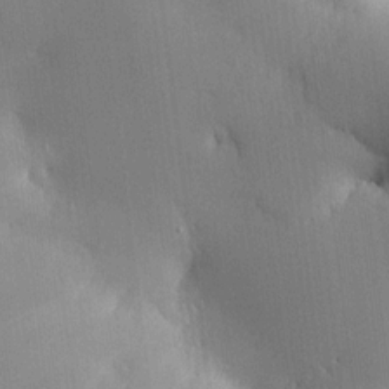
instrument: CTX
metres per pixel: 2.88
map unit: HNhu
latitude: 13.3104
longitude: 12.0850
